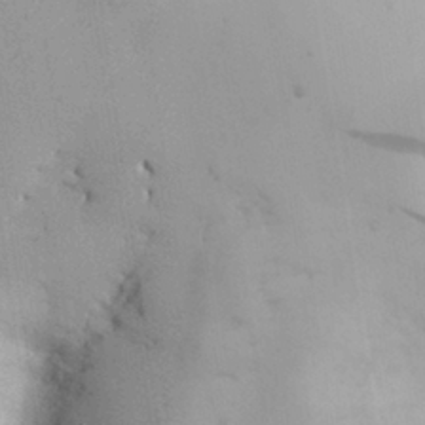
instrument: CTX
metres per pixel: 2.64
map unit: Nhu
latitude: 26.5168
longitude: -68.6302
